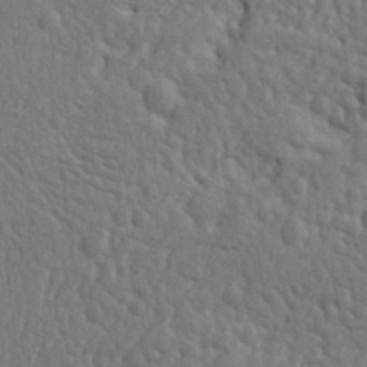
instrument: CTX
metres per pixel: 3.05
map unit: Ht
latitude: 9.9339
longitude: -77.1025
